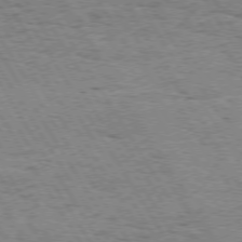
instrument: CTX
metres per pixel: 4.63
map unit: Hpe
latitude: 73.6505
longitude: -143.1403
